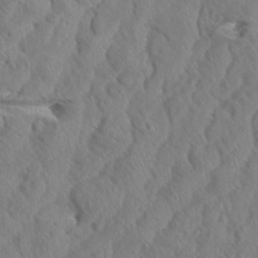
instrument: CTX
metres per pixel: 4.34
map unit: Aa
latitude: 8.5735
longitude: -134.9513
